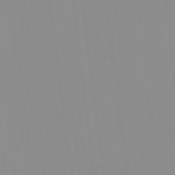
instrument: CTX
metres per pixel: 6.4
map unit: HNhu
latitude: -1.1432
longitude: -6.3089
